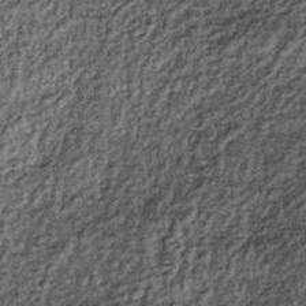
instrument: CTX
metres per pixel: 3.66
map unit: lHb
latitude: -36.1227
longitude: 66.5763
